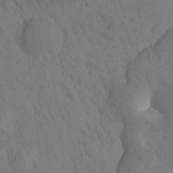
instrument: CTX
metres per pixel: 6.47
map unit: Htu
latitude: -0.1039
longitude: 173.8989
